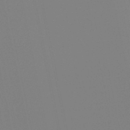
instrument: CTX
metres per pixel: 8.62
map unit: lHb
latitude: -49.5210
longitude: 70.1606
